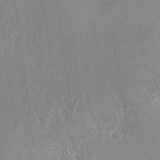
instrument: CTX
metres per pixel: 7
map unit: Nhu
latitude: -24.1228
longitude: -71.9528
